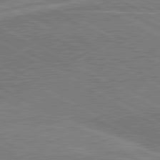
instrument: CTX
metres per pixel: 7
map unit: lApd
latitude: 80.8758
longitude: 142.1605
